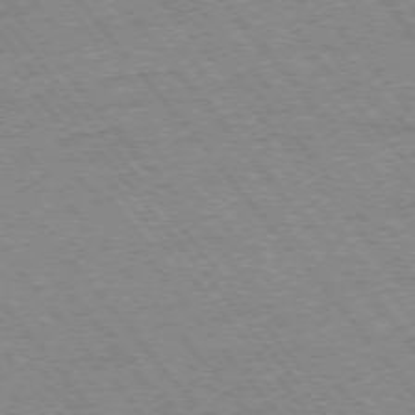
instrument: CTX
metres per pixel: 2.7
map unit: Ap
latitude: -75.8801
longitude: -87.2348
